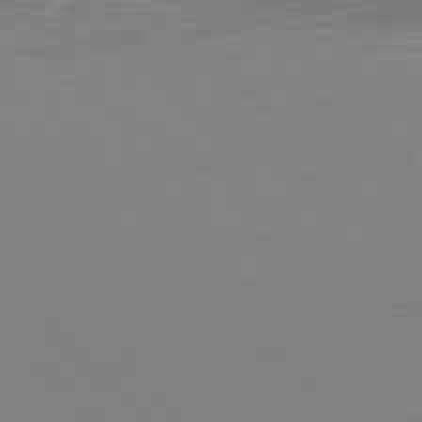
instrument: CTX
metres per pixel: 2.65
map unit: Ap
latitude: -78.4629
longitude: -75.4426
